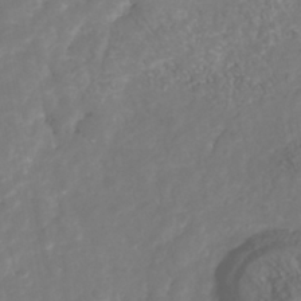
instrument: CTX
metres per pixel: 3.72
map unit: Nhu
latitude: -40.9542
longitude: -83.2159
